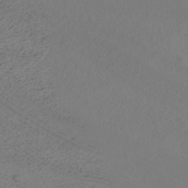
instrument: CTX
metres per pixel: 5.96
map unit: HNhu
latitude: -40.5007
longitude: 99.4832
